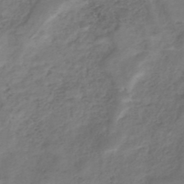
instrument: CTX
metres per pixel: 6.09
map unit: Nhe
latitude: -48.5385
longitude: -172.3467
